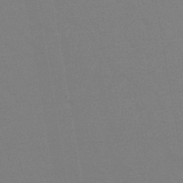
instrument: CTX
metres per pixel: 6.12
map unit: HNb
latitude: -44.6141
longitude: -41.5371
